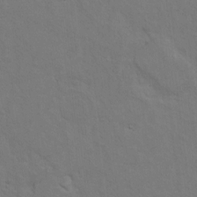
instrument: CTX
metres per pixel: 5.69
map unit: Hto
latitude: 10.0822
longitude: -35.6316
